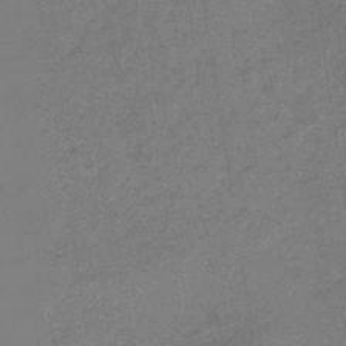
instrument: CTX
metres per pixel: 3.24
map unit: HNhu
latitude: -45.2565
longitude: 90.6519
